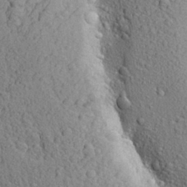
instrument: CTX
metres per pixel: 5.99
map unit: Aa
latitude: 28.2144
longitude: -148.4223
